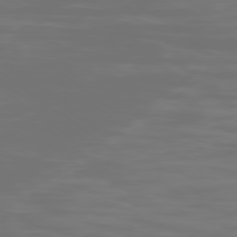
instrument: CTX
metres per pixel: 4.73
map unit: Ap
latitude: -79.1998
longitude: -95.4238
